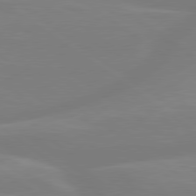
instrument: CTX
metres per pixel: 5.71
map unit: lApd
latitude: 79.4238
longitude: -149.1781
